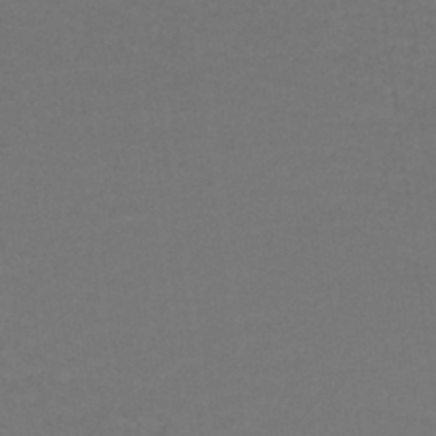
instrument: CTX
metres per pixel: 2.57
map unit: lHb
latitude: -42.8219
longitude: 58.2172
